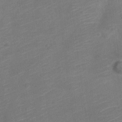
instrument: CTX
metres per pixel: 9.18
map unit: Nve
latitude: -19.0864
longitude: 108.9542
